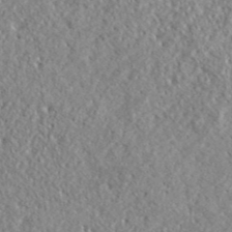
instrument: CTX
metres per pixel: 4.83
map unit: ANa
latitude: 41.6693
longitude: -86.4790
